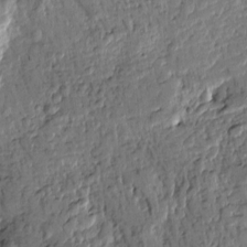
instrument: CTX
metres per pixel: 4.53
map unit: Htu
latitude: -0.5952
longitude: -176.5168
